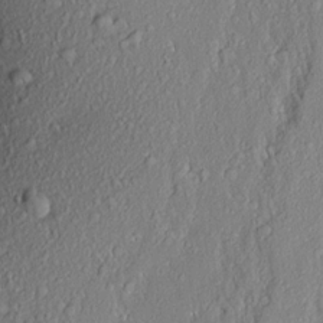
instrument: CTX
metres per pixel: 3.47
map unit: Aa
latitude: 18.4979
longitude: -148.6868
